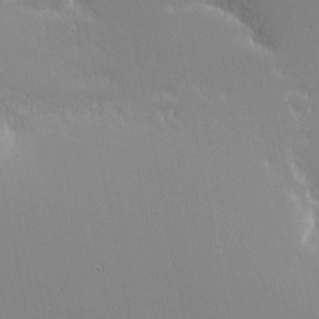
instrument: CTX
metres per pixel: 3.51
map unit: eHh
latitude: -3.1242
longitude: -81.1214
